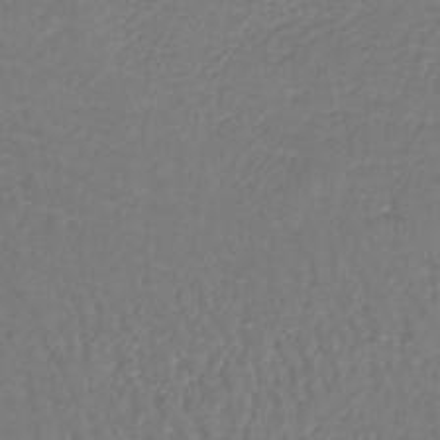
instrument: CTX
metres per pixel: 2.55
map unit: lHb
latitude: -42.3684
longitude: 71.9178
